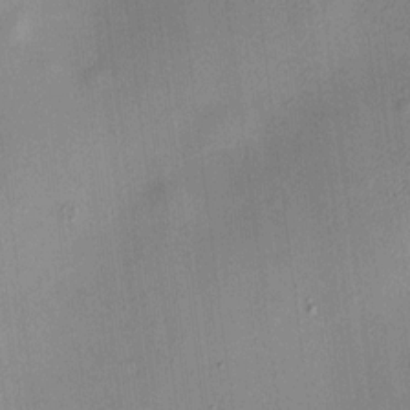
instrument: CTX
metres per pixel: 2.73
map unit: HNhu
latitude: 10.0444
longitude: 15.1998
